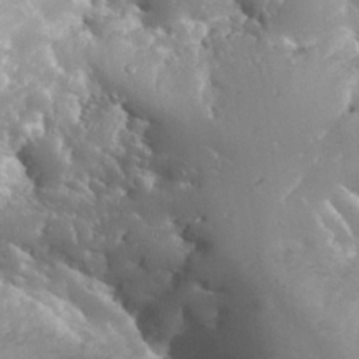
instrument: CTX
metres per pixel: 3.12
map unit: Nhu
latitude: 30.4601
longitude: -57.4426
